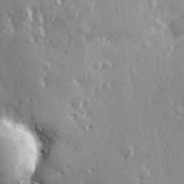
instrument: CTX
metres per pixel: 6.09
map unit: Hve
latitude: 26.1011
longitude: 146.9353
